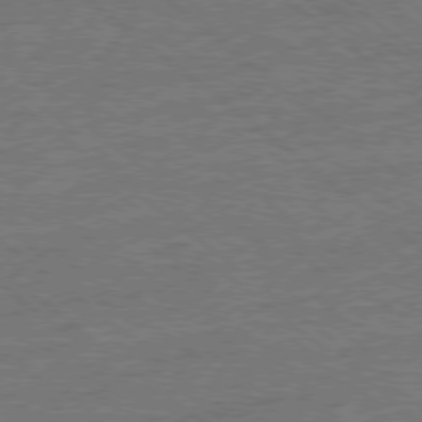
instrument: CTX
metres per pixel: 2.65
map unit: Ap
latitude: -78.9730
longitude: -101.1403
